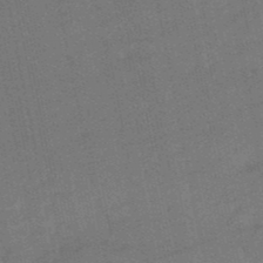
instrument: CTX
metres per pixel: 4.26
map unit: eHb
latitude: -49.6911
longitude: 78.1228
